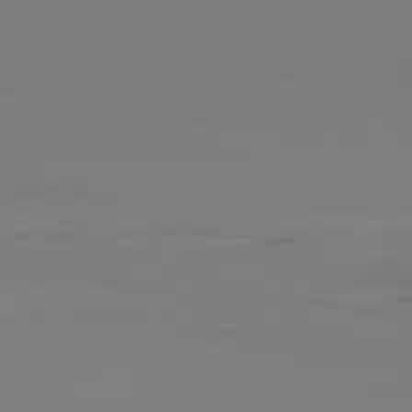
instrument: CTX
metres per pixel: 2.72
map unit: Hpe
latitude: -82.3306
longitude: 9.5777
